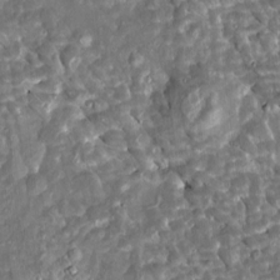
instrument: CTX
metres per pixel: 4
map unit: Htu
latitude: 2.0822
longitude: 142.5384
